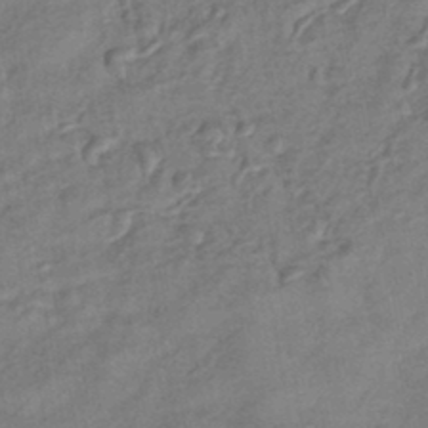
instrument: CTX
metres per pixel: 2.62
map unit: eHb
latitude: -42.9730
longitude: 83.5210
